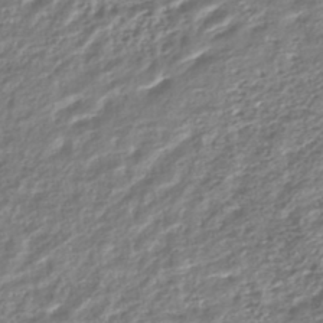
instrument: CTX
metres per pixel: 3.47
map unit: HNhu
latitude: -44.8219
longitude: 103.5399
